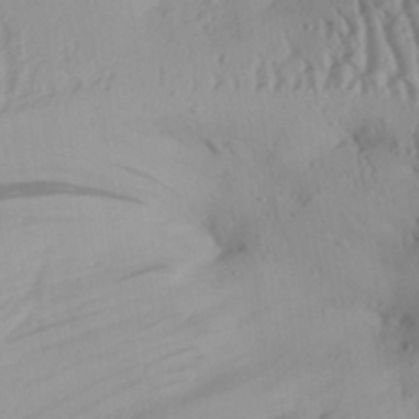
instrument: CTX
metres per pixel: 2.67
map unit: Aa
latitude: 28.7057
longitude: -134.0444
